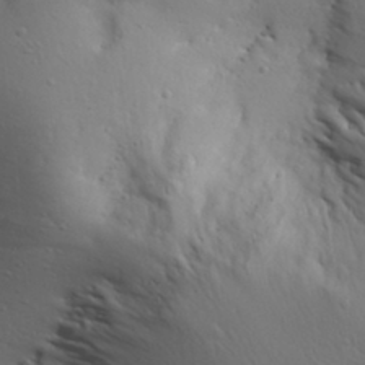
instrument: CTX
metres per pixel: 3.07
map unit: Aa
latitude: 31.0648
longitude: -143.7261
